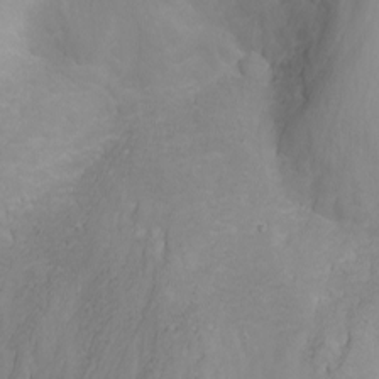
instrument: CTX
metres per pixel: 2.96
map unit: Nhu
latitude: -5.1053
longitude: -80.5546
